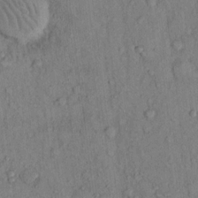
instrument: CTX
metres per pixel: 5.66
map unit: Hto
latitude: 13.5371
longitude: -58.4601
